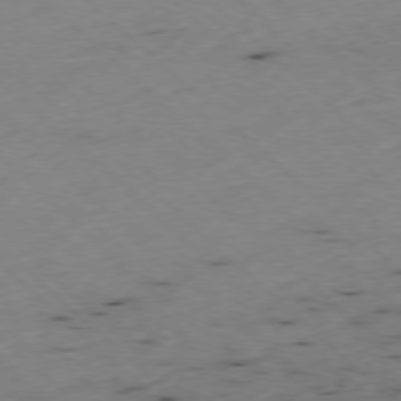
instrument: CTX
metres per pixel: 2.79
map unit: Ap
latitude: -77.8044
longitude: -60.4979
